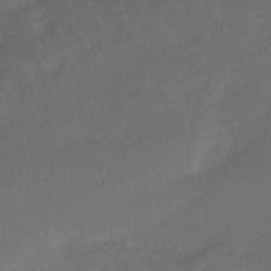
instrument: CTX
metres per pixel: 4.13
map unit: eHb
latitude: -47.8422
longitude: 85.3698
